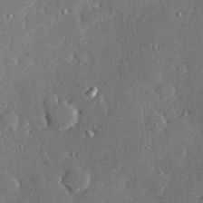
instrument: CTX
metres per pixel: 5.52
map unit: Hve
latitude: 28.2711
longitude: -91.1781
